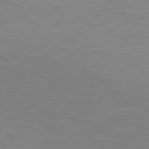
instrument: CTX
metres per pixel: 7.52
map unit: Hpe
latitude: 77.8394
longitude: -124.1577
